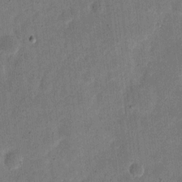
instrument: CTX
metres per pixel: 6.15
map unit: eHh
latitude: 7.1025
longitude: -71.3293
